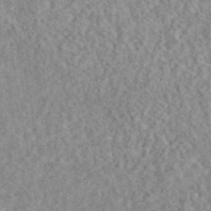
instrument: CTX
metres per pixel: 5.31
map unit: eAb
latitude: 44.2333
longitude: 116.3117
